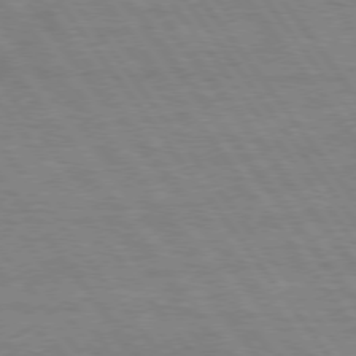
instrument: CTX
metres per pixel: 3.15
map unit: Hpe
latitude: 75.2159
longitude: -144.6112
